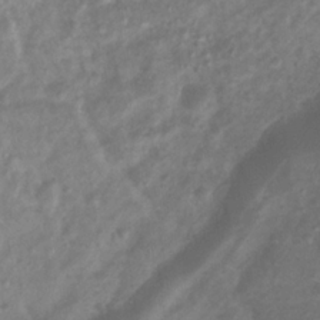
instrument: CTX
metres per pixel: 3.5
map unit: Htu
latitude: 3.2159
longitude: -21.7072
